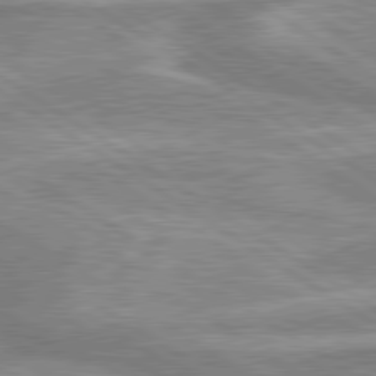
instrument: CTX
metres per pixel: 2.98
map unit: lApd
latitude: 80.1578
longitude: -176.7246
